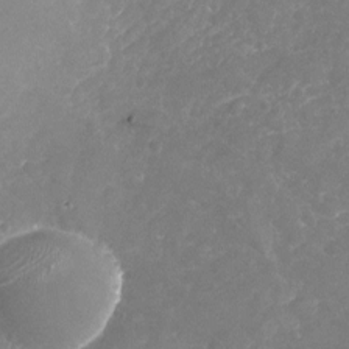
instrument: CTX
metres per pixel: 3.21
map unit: Nhu
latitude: -17.8612
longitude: -57.7638
